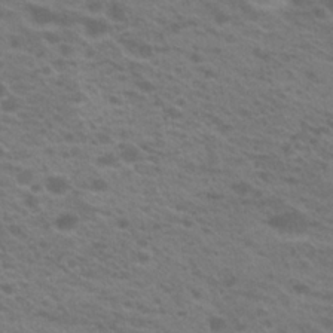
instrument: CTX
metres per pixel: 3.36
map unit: Hto
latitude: 22.0444
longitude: -37.4993
